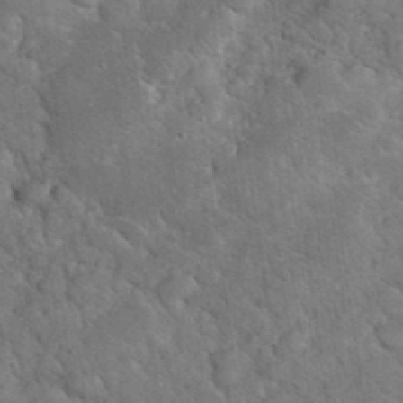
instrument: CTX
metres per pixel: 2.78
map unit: eHh
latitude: 37.1214
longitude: -66.8569
